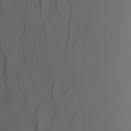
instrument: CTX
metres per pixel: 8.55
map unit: Nhu
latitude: -5.4643
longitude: -94.0444
